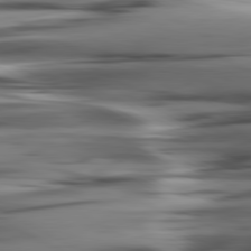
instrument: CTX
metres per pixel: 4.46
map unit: lApd
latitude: 80.6490
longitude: -123.2915
